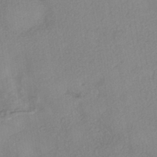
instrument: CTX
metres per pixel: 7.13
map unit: eHh
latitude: -41.7100
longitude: 119.2565
